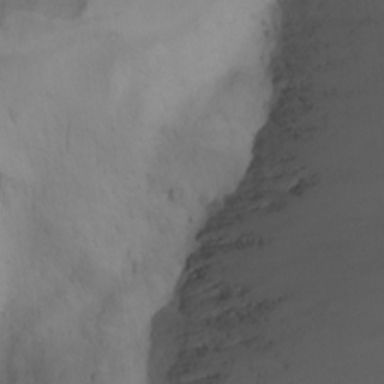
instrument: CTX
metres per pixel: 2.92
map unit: Aa
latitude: -3.1053
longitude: -74.0255
